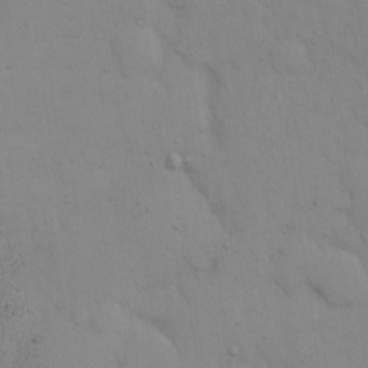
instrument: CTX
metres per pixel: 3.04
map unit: eHh
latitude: 16.1200
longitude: -62.8947
